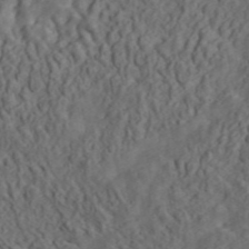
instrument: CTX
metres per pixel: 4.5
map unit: ANa
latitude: 47.2537
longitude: -83.9150
